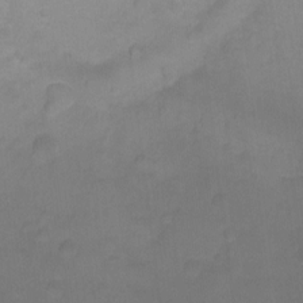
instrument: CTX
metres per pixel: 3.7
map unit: Ht
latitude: -8.6707
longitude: -35.4048
